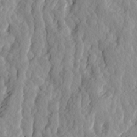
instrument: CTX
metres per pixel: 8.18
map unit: Ave
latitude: 14.5357
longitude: -135.1970
